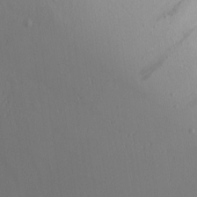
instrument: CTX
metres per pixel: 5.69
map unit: Aa
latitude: 15.4616
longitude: -142.9892
